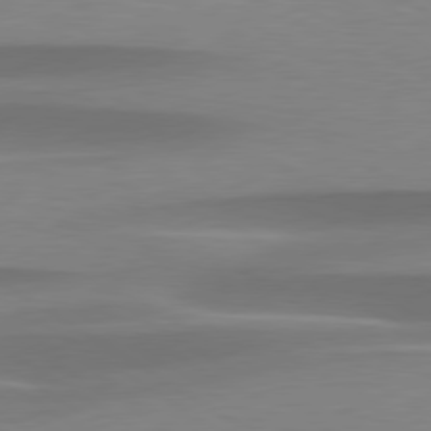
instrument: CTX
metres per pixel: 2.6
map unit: lApd
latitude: 79.4616
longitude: -93.4237
